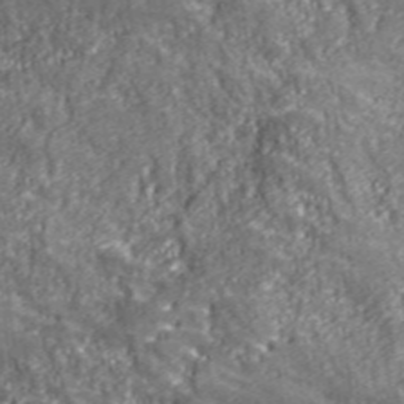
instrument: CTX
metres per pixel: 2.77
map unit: eHh
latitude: 43.1025
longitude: -91.5938
